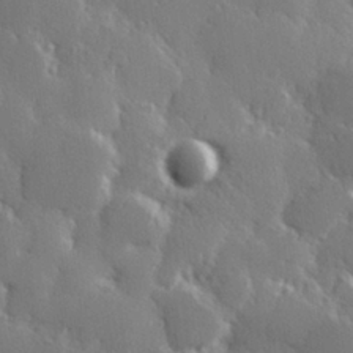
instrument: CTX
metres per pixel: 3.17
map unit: Hve
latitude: 27.8206
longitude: 150.0283
